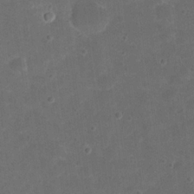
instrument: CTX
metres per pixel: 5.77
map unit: eHh
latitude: 19.9150
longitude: -63.7261
